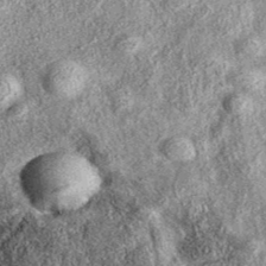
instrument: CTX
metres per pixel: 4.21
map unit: eAb
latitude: 38.1956
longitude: 108.0283
